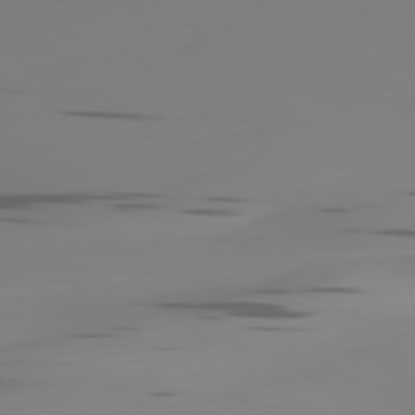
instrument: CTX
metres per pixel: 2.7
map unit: Ap
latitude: -77.9178
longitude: -64.4223
